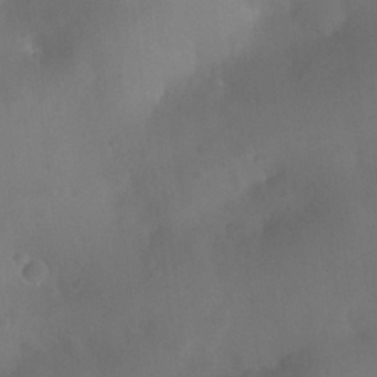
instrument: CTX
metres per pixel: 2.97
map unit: Nhu
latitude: 26.1578
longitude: -57.8016
